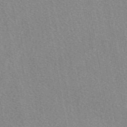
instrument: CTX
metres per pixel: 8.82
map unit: eAb
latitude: 48.4790
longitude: 113.2565
